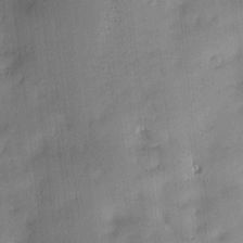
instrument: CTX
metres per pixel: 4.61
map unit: Hve
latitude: -10.0472
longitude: 175.6154
